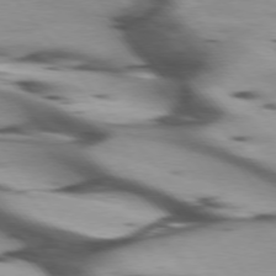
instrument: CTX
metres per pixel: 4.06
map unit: lApd
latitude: 75.3104
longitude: -63.8962
